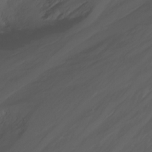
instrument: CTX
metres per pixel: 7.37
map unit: Nhu
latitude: -6.6707
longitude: -76.6112
